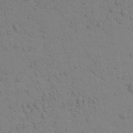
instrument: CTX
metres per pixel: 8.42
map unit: Aa
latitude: 23.0458
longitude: -148.3845
